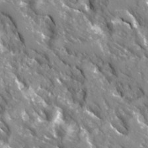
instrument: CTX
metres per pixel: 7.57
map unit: Ave
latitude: 16.0822
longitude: -130.8947
